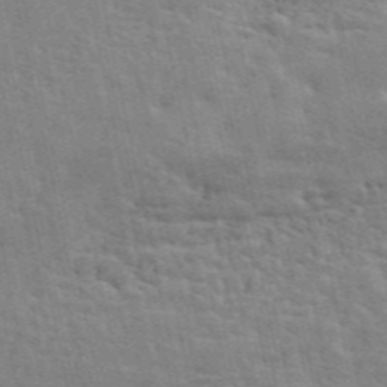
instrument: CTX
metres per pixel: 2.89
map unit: ANa
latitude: 49.0458
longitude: -79.1592
